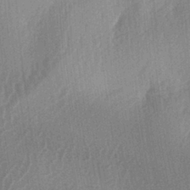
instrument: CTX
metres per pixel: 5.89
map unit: lAa
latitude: -5.7099
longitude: -128.9702
